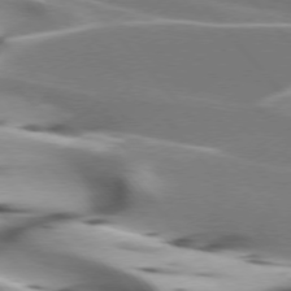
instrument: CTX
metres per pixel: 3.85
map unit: lApd
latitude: 75.5182
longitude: -63.8395
